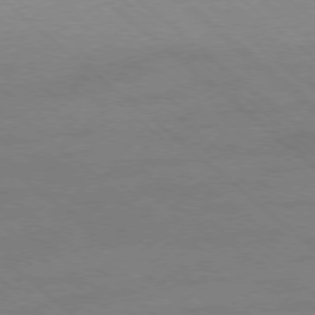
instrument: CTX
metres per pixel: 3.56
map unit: Ap
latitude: -78.4251
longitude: -55.5749
